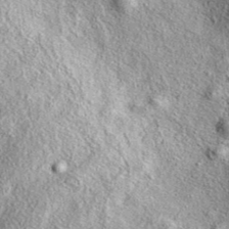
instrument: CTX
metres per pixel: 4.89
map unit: eAb
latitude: 38.6301
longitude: 109.7100
